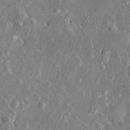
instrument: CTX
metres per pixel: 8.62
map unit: Htu
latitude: -6.3495
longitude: 158.0661
